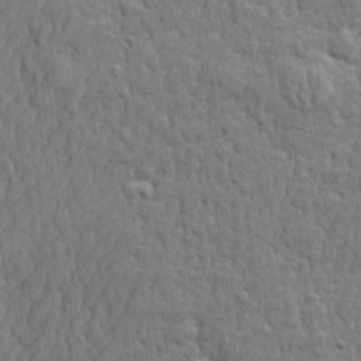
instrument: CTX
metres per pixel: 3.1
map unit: lHvf
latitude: 22.1767
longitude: 142.7274
